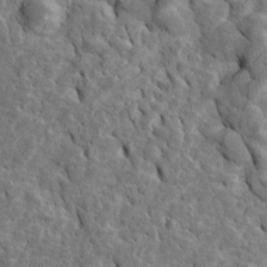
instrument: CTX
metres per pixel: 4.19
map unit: Htu
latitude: -5.4454
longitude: 153.2376
